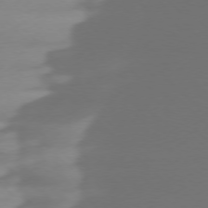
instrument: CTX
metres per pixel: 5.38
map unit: Ap
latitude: -77.4076
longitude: -68.0255
